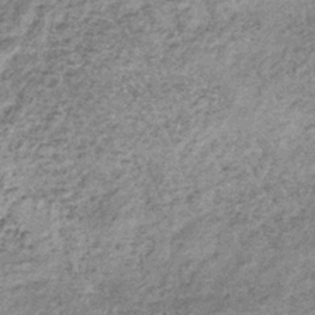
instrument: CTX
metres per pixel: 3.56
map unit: lHb
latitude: -36.7085
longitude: 65.8423
